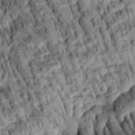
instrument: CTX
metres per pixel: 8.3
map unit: lAa
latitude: 5.6694
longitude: -115.9717
